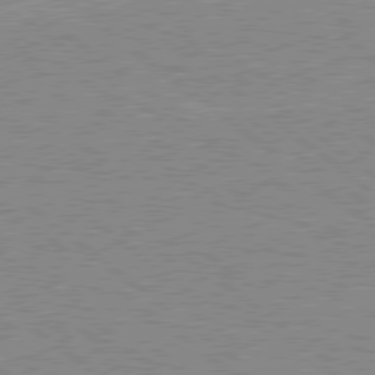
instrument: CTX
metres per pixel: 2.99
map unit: Hpe
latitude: 78.7813
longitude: -144.3089
